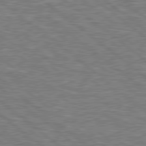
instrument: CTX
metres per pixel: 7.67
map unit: Hpe
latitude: 78.7813
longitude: 174.3495
